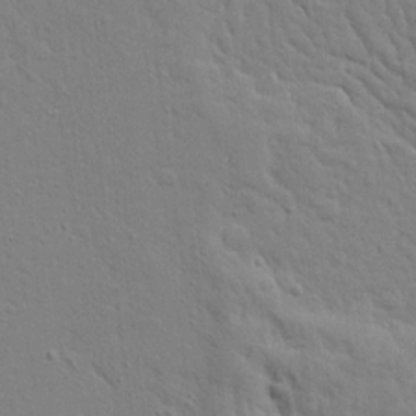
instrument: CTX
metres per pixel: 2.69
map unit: Ave
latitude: 16.5735
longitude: -141.2537
